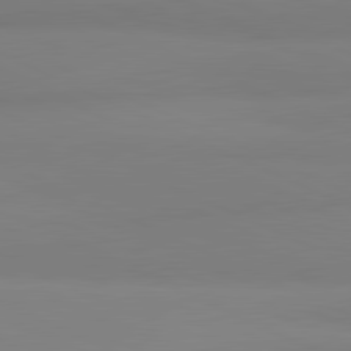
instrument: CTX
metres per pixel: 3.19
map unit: lApd
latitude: 81.6505
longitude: 178.7274
